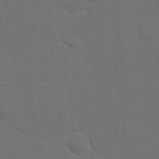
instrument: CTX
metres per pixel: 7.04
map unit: eHh
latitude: 19.2159
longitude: -66.6490
